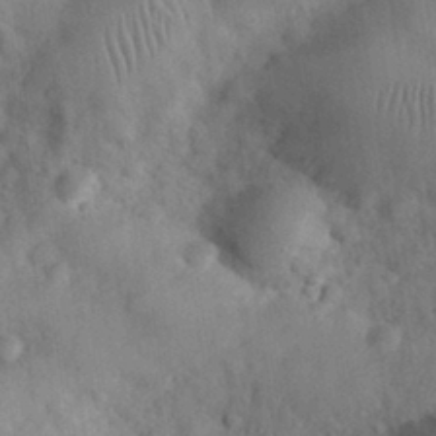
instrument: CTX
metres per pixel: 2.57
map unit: eHh
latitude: 30.3845
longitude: -70.4412
